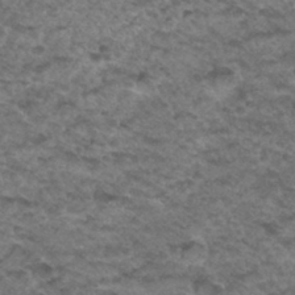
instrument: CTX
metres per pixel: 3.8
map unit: Hto
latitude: 33.4615
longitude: -48.2711
